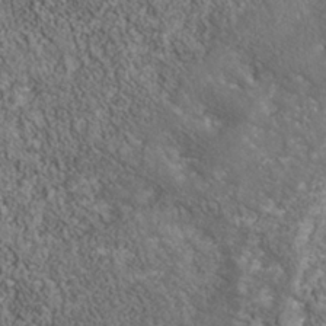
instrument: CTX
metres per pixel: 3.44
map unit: Nhu
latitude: -39.7856
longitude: -84.2145
